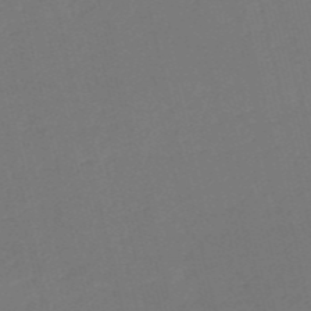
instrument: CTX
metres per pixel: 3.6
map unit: HNb
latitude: -54.4818
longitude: -38.7813
